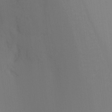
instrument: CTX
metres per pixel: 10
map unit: Ht
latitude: -16.4251
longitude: -47.4049
